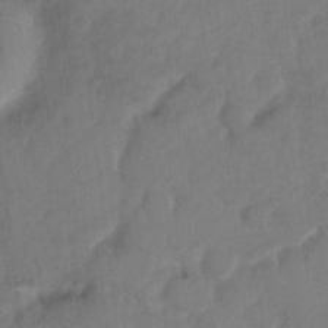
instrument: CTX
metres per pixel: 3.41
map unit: Ht
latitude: 5.5560
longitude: -30.4034
